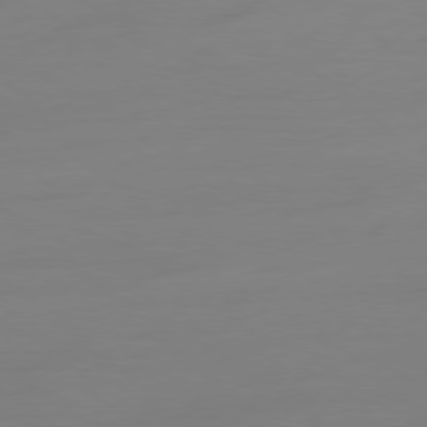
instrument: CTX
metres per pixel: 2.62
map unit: Ap
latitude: -79.2187
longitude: -65.5749
